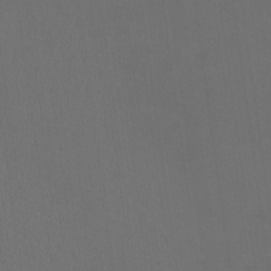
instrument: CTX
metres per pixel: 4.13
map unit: HNhu
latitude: 0.2711
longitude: -1.2726
